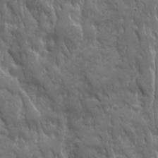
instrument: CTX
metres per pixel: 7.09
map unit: Ave
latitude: 19.4615
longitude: -133.8583
